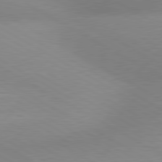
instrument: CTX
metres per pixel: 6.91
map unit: lApd
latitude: 80.5168
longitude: 125.4832
